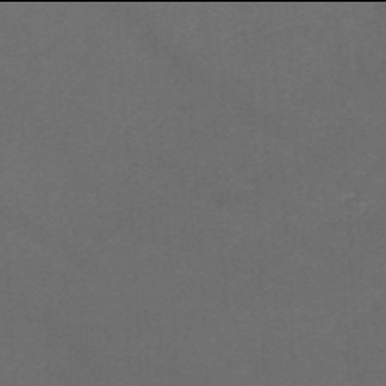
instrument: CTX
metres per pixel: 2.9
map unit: HNb
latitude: -46.0094
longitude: -45.8961
